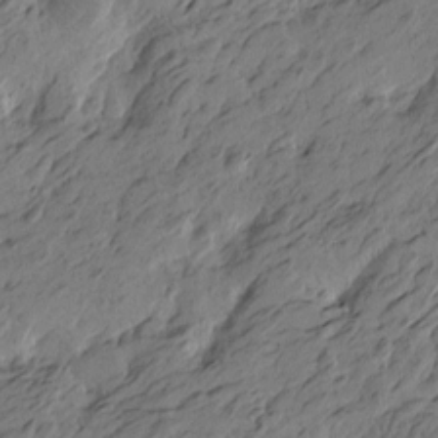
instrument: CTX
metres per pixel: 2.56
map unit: Htu
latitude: -5.8422
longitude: -179.3482
